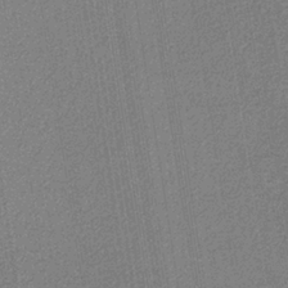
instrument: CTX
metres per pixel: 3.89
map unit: eAb
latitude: -38.0094
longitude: 51.9745
